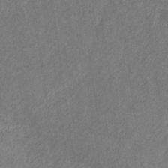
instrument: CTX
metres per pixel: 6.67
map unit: eHb
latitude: -30.2928
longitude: 69.2942
